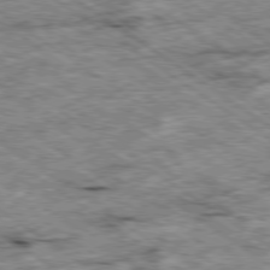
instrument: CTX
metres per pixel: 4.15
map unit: Ap
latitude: -79.8989
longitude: -87.9717
